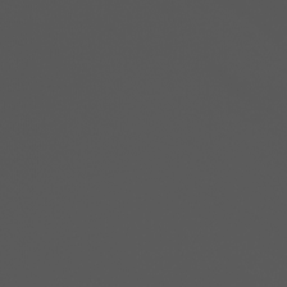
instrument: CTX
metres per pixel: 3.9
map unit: Nhu
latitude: -10.5196
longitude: -68.4790
